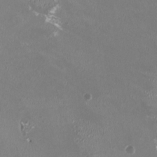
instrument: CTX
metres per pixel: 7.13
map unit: HNhu
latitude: -0.0283
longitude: -2.4601
